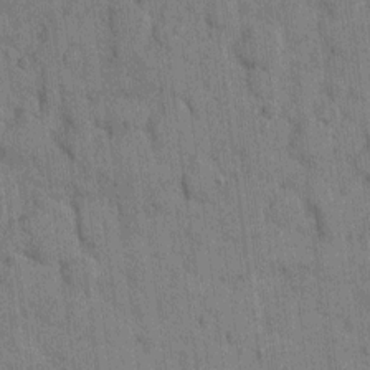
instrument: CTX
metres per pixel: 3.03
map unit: eHh
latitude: 9.1025
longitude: -66.2711
